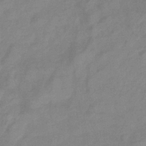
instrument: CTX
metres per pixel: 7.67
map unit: eHb
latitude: -32.8597
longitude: 74.7841
